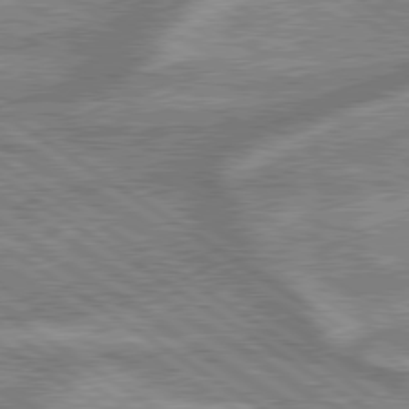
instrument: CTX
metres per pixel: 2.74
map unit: lApd
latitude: 79.4427
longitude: -170.2900
